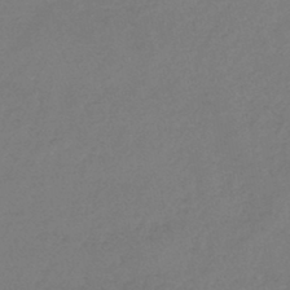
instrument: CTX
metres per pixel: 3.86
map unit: lHb
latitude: -44.8030
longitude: 69.4643
